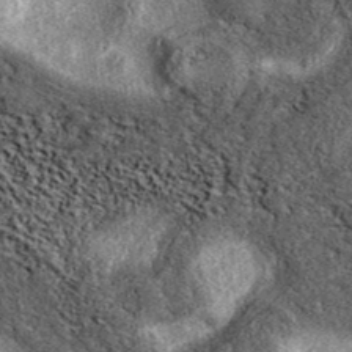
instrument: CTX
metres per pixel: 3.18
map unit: eAb
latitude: 38.4601
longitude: 107.2376
